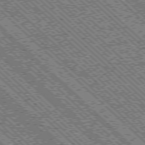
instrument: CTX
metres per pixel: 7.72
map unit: Ap
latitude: -76.3117
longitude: -96.7813
